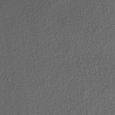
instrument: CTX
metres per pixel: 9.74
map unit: lHb
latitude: -39.2565
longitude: 62.6518
